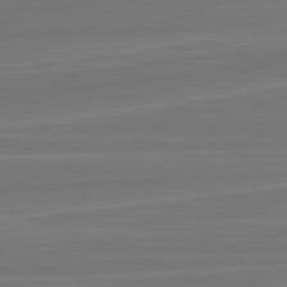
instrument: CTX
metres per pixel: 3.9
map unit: lApd
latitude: 82.3278
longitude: -174.5924
